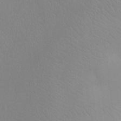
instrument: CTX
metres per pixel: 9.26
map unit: Ht
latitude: -8.9542
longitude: -21.6694
